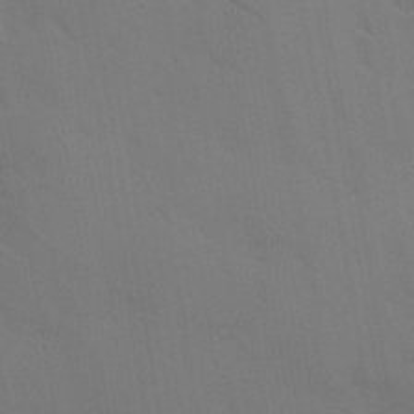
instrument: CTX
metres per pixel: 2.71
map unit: Ave
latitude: -0.6708
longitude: -112.3089
